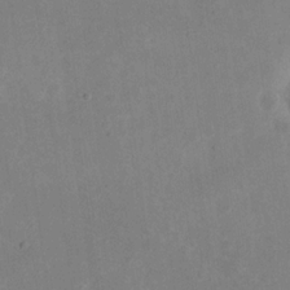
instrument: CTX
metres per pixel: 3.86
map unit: eHh
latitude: 19.4615
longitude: -71.1214
